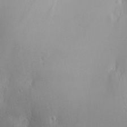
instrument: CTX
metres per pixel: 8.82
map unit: Aa
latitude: 31.0270
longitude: -143.1970
